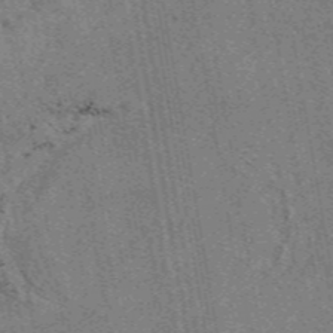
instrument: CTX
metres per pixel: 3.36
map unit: eAb
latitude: 48.7435
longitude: 104.6140
